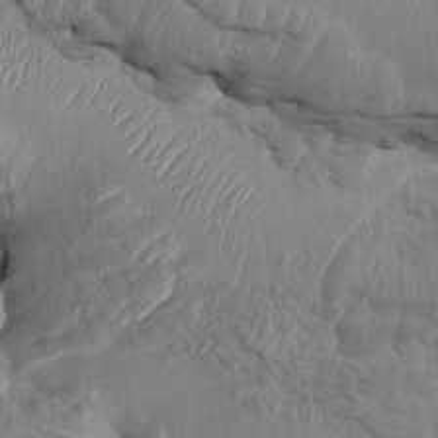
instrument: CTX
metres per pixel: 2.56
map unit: HNhu
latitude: 4.6490
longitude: -7.0458
